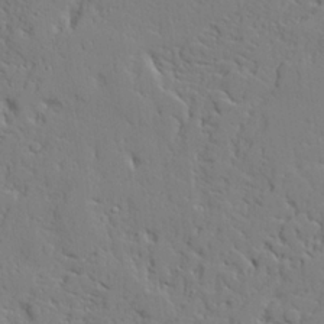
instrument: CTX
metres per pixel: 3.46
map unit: lAvf
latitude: 23.2726
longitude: -109.7071
